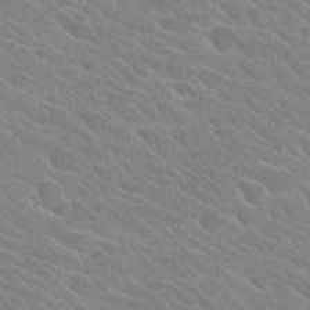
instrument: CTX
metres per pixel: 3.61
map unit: Hto
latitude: 26.0255
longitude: -36.1011
